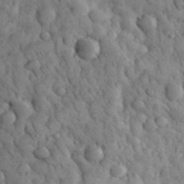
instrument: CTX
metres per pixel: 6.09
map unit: eHh
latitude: 32.3845
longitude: -68.2901
